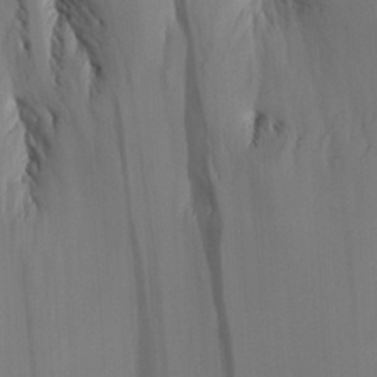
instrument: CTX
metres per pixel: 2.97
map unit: Aa
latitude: 26.1200
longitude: -131.6694
